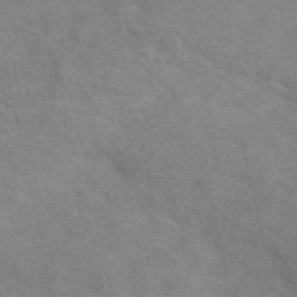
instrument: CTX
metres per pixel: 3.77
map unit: eAb
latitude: 50.4979
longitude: 111.4643
